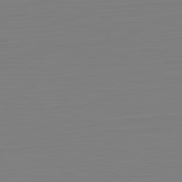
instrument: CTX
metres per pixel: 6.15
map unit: Hpe
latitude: -82.1228
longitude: 8.8408
